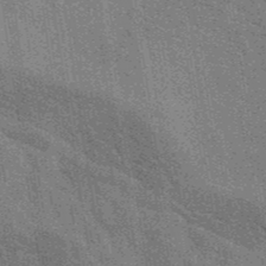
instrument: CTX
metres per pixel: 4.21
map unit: eAb
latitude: 40.0444
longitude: 107.4266
